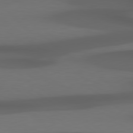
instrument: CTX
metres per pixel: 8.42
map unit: Hpe
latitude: 79.2915
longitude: -124.3467
